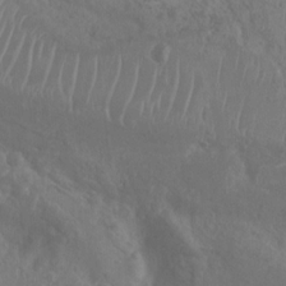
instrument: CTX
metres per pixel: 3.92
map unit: Nhu
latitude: 6.7246
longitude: -19.9150
